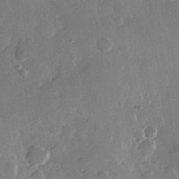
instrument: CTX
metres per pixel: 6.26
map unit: Hve
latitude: 22.8002
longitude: 149.1809
